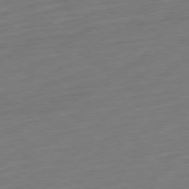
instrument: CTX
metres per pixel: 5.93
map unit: Ap
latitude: -78.9730
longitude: -68.2523
